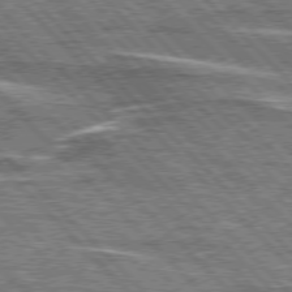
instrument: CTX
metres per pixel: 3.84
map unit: lApd
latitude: 76.5168
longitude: -81.9339
